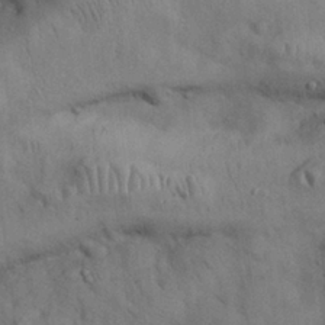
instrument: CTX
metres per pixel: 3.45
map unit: Nhu
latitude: 26.9703
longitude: -71.1403
